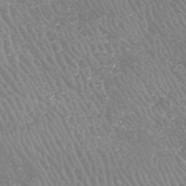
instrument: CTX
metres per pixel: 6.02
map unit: HNhu
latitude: -47.0864
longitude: 30.1228
